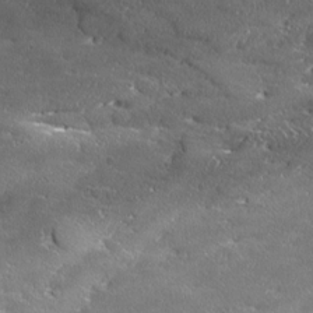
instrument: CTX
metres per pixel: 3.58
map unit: Ave
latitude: 17.4804
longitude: -136.8947
